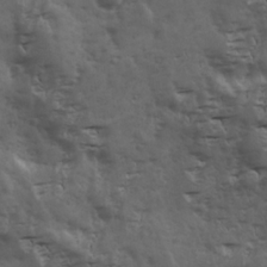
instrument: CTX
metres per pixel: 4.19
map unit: Ave
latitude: 18.7057
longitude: -131.9717
